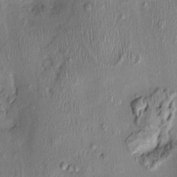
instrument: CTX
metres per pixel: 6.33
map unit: Nhu
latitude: -0.1606
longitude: -14.5546
